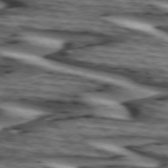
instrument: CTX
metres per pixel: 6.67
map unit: lApd
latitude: 74.4223
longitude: -72.4790
